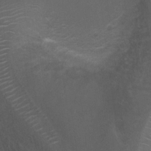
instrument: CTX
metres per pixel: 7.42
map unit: Ht
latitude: 2.3278
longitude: -28.8191
